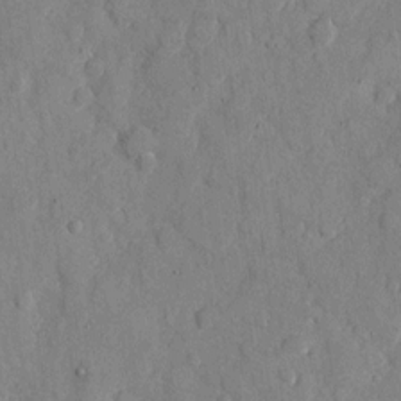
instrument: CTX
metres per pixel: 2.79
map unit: eHh
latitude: 10.7057
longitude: -67.3859
